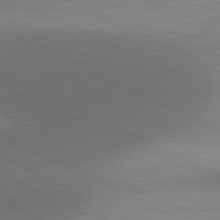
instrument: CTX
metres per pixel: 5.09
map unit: lApd
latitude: 81.1970
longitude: 139.0487
